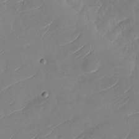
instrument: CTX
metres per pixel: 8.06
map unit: Nhu
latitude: -29.4832
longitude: -72.8380
